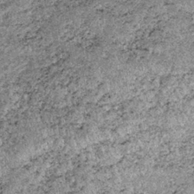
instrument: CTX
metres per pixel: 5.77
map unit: lHb
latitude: -37.0108
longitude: 66.9920
